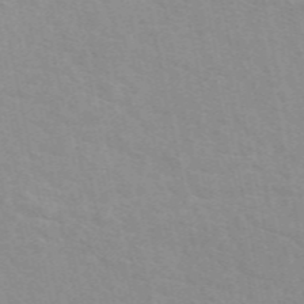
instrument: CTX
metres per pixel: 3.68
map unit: eAb
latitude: 50.3278
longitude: 111.6910
